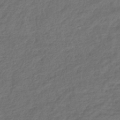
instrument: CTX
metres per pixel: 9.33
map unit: lHb
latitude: -39.8611
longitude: 74.0283
